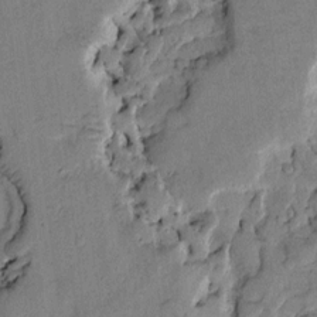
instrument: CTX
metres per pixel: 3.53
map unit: Htu
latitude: 2.9513
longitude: 179.1431
